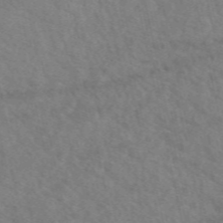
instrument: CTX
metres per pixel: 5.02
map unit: eAb
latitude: 50.3845
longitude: 117.0675
